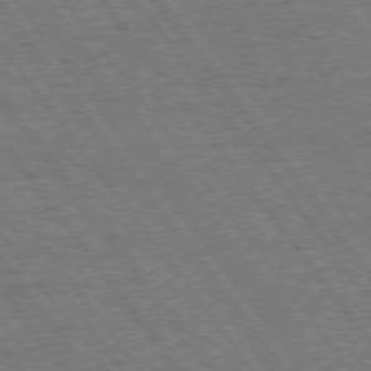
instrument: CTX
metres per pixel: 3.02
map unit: Hpe
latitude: 74.7435
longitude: -139.5182
